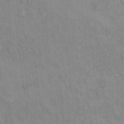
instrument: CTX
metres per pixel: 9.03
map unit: Hto
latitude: 14.6113
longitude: -60.5357
